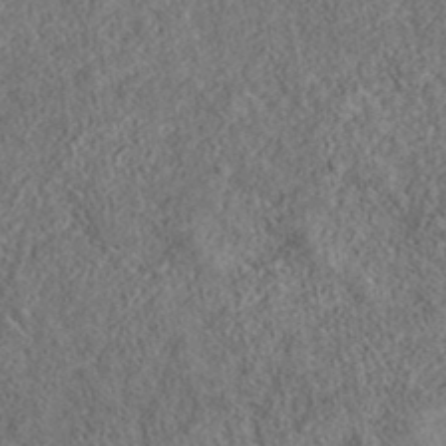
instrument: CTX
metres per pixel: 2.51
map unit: eAb
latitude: 36.1767
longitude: 113.5777
